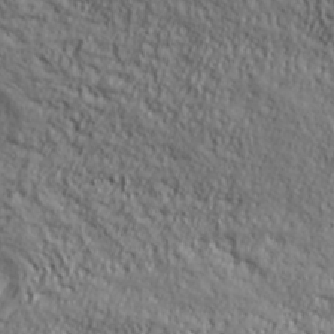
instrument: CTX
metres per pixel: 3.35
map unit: ANa
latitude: 38.4412
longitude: -92.0444
